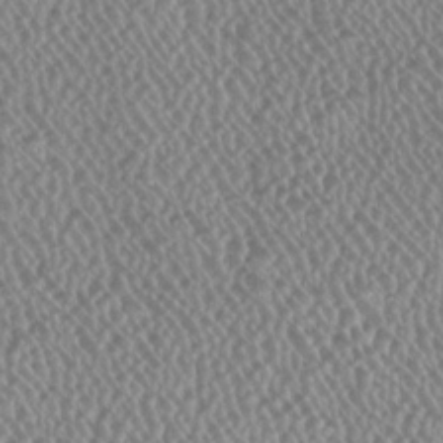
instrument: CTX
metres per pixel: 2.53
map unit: HNhu
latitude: -1.5966
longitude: -0.0633
